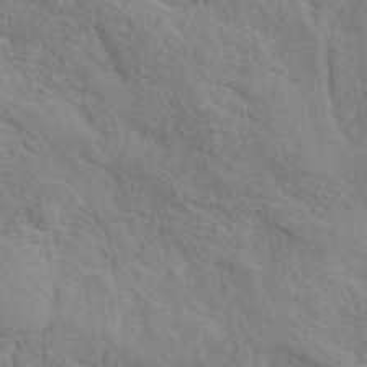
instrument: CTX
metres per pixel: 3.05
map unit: ANa
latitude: 42.1578
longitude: 51.4832
